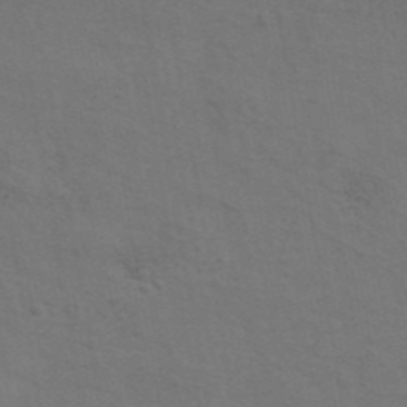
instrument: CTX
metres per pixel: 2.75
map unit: ANa
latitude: 44.1389
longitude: 29.3510
